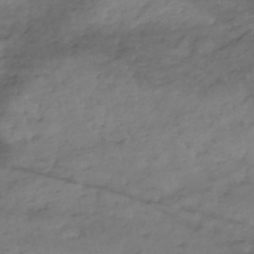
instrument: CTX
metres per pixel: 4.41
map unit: eHh
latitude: -51.6533
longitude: -24.3656
